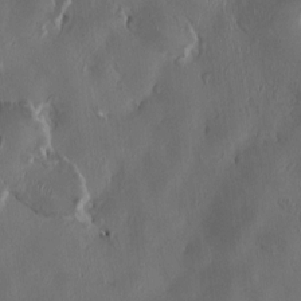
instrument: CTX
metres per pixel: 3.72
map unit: HNhu
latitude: 1.3103
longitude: -4.4412
